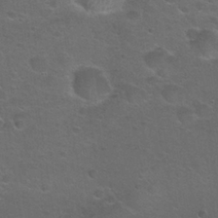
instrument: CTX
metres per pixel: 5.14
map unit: Hto
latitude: 23.8394
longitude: -50.2522
